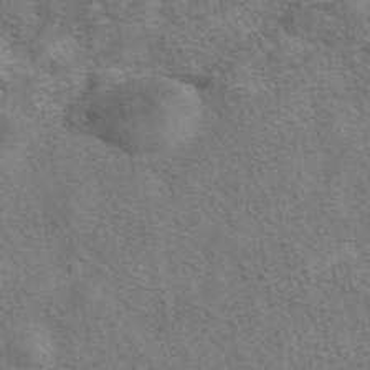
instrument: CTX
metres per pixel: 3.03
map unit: eAb
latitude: 42.0255
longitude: 104.6518
